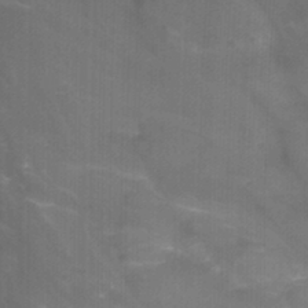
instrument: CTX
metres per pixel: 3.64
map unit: Nhu
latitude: -12.5952
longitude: -66.5356
